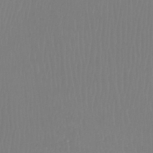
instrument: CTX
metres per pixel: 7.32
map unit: Htu
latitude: -8.9731
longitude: -75.0270
